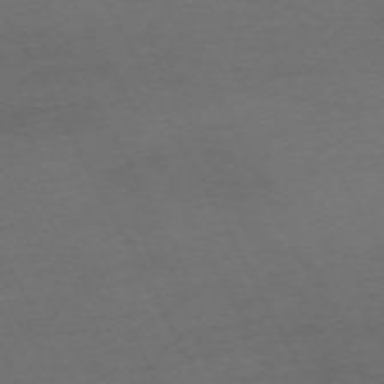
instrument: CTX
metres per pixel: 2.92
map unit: Hpe
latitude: -71.1809
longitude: 15.6344
